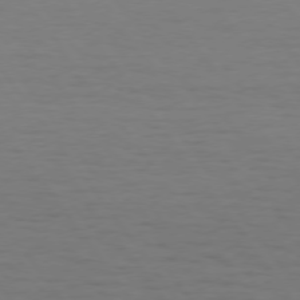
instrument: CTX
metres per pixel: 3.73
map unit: Hpe
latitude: 74.4223
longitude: -130.9892
